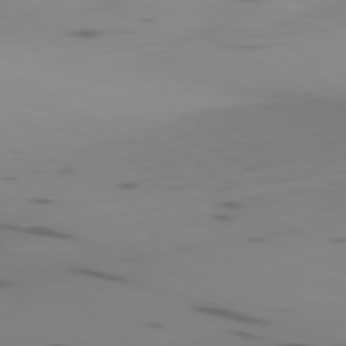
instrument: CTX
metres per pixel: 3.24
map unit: Ap
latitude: -79.8422
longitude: -63.3671
